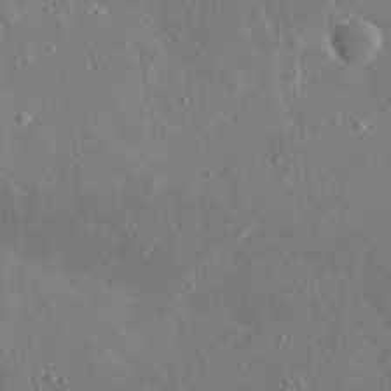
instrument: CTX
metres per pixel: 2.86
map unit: lHvf
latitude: 32.6113
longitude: -85.9339
